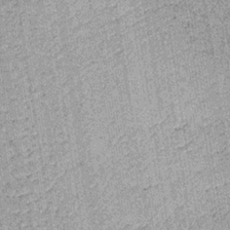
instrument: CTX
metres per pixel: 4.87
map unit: lHb
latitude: -36.0094
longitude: 64.1039
